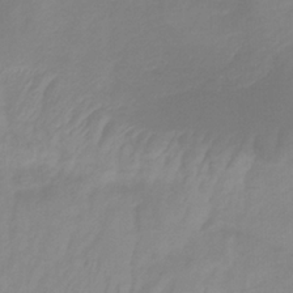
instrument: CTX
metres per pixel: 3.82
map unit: HNb
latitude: -32.5574
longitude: 60.9542
